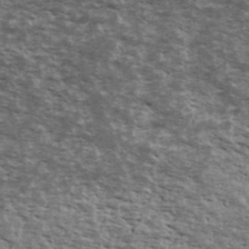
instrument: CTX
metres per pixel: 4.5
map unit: Ave
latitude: 40.0255
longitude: -109.8016
